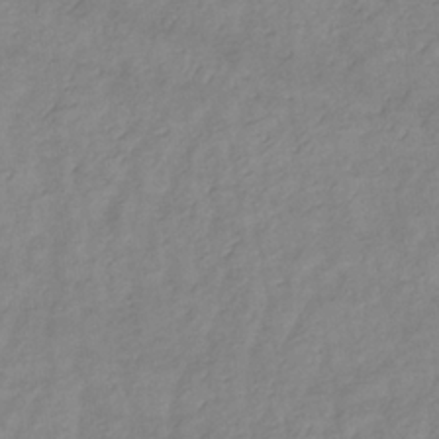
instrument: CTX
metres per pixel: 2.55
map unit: lHb
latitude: -34.5385
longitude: 72.4818
